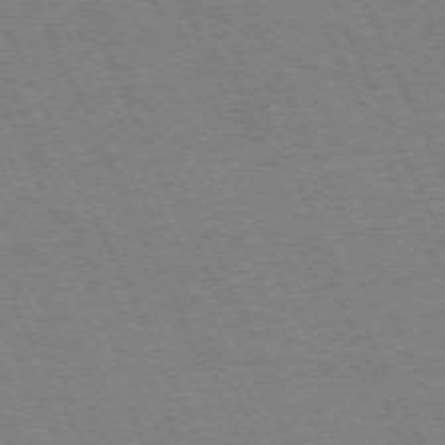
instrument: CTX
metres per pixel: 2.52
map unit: Hpe
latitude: -71.3321
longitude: 12.6330
